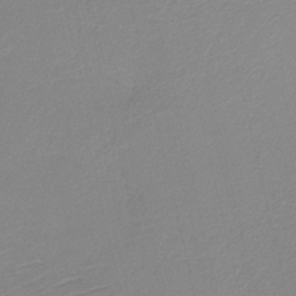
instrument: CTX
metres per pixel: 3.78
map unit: HNb
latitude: -41.0675
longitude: 50.4251
